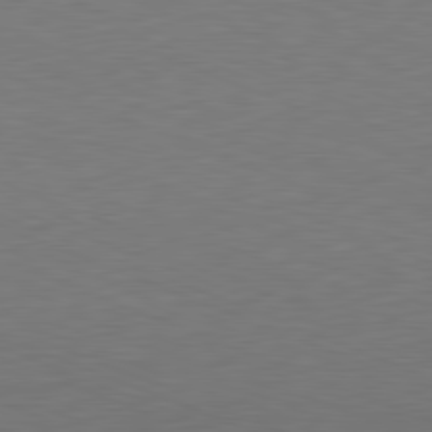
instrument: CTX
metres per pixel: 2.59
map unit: Hpe
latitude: -81.7289
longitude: 9.1053
